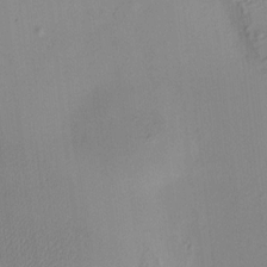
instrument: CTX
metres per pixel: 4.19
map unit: HNhu
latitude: 9.9906
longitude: 15.1243
